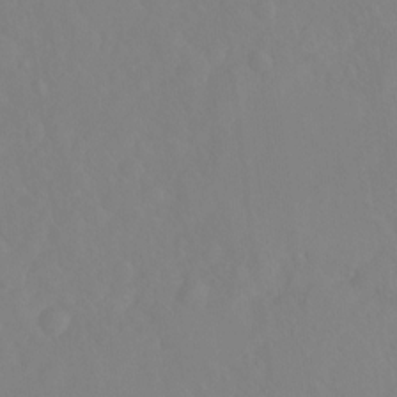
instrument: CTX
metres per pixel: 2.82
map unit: Ht
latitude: -14.1984
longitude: -56.6112
